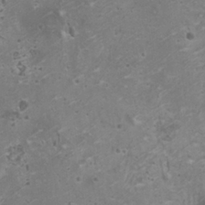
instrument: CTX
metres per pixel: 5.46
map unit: HNhu
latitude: -0.2551
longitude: 2.6140
